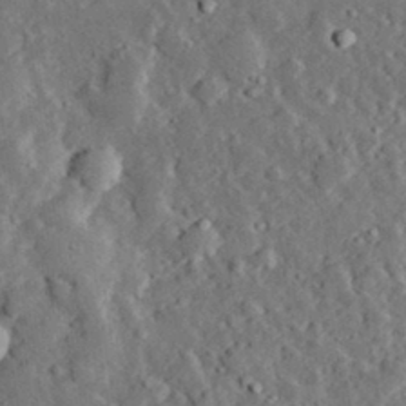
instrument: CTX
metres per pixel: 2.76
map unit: lHvf
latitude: 32.8002
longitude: -83.4804
